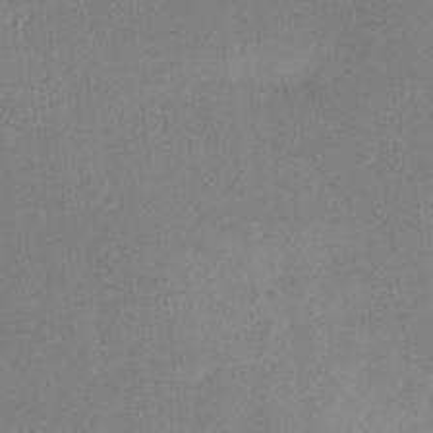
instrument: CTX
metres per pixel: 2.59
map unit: HNhu
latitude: 7.8205
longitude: 9.1998
